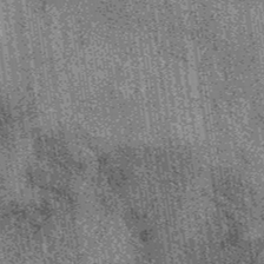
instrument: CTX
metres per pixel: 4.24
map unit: eAb
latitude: 39.0647
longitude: 107.6344
